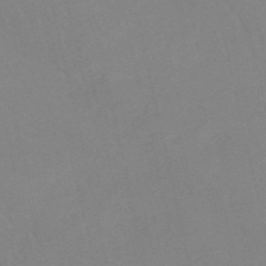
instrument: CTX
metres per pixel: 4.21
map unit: HNb
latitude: -53.0486
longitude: -50.2522
